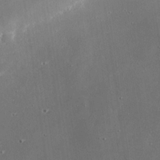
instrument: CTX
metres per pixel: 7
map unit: eHh
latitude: 24.7624
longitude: -89.9339
